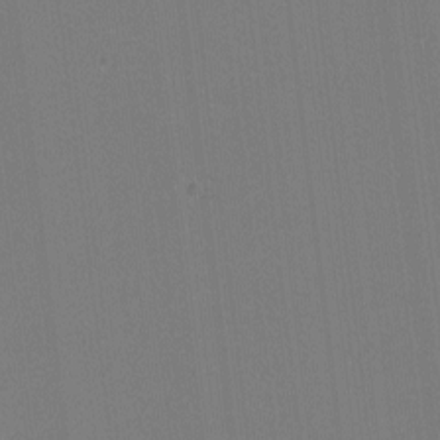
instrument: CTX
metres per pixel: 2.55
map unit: lHvf
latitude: -11.8234
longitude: -103.3104
